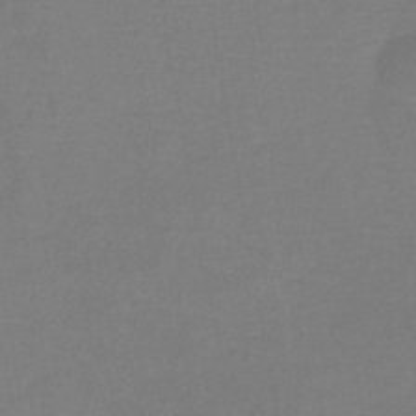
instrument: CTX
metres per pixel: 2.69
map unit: lHb
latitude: -42.1605
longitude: 76.5952
